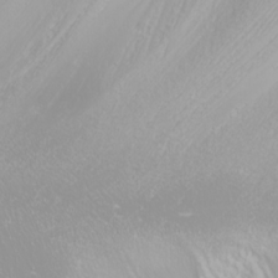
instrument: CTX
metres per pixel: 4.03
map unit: Nhu
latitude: -6.1039
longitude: -89.4049
